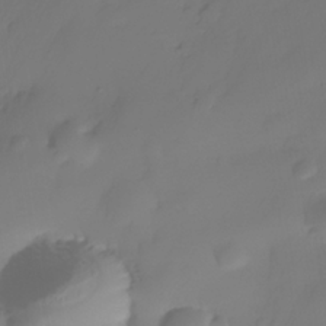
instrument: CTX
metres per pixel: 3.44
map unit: Nhe
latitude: -35.3510
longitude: -144.6301
